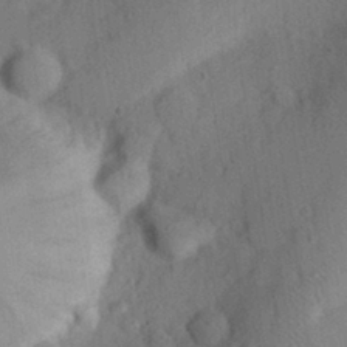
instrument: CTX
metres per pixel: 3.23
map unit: eHh
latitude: 25.4426
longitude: -70.5357
